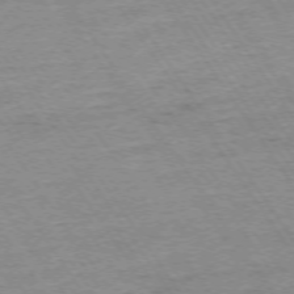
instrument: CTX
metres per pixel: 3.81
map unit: Ap
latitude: -74.4629
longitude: -84.4034
